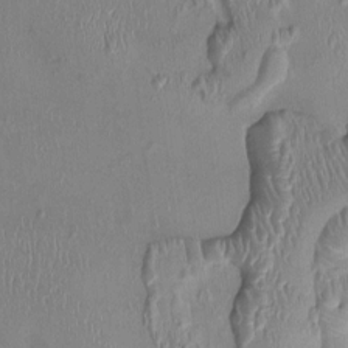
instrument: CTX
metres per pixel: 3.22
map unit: Ht
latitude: 0.1766
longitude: -14.3468
